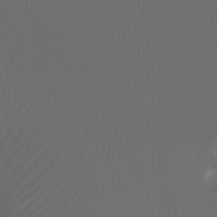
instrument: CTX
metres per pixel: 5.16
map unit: Ht
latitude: -7.7288
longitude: -31.8206
